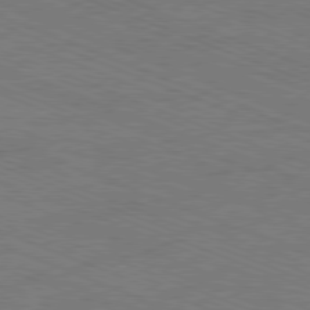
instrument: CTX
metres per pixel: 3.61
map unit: Ap
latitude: -81.1620
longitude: -74.6679
